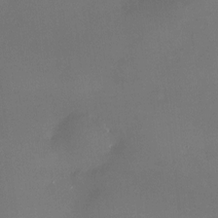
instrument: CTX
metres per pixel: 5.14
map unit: HNhu
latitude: 6.5168
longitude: 9.1431
